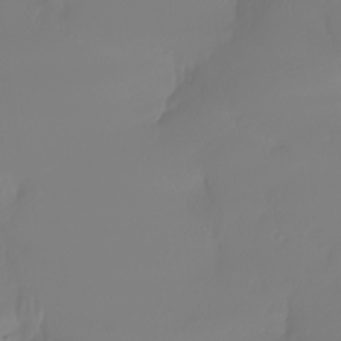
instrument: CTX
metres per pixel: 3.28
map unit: Nhu
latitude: -5.7288
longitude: -94.2901
